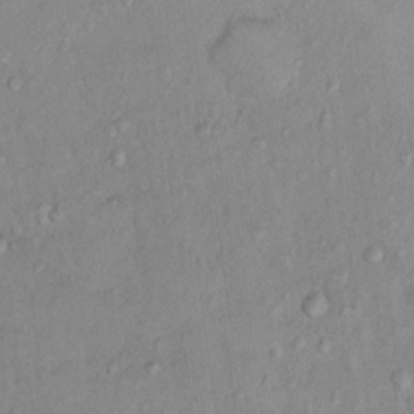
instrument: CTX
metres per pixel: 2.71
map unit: Nhu
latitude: 14.3657
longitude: -28.8380
